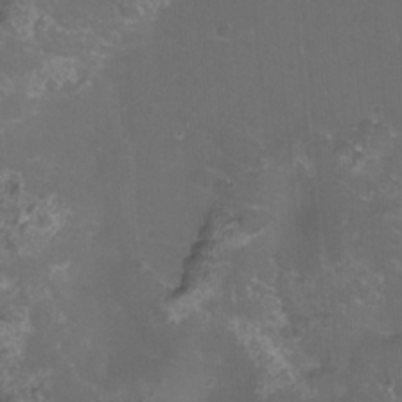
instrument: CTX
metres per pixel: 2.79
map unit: eHh
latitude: -11.8234
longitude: -60.7435
